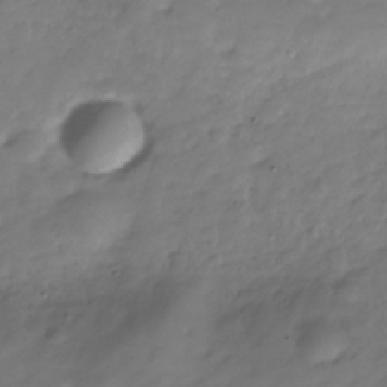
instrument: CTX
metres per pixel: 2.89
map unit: Hve
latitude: -30.2361
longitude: 91.6533
